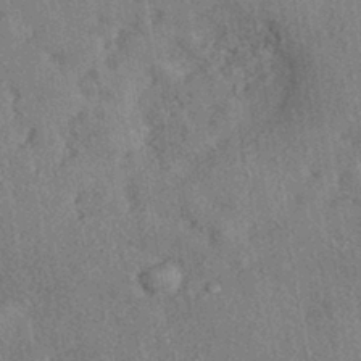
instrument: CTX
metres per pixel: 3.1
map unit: eHh
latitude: -41.1242
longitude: 120.5762
